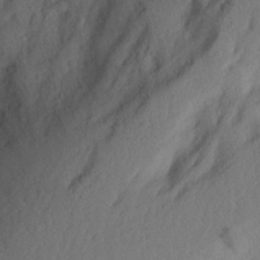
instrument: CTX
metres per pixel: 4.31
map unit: Aa
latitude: 28.2144
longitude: -146.7058
